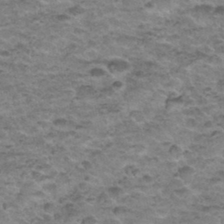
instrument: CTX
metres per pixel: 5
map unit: Nhu
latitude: 31.8017
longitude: -52.9703
